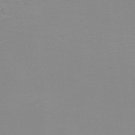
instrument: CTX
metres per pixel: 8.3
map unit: eHh
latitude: -4.1983
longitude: -75.5749
